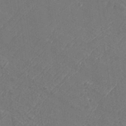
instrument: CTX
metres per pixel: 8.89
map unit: Aa
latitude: 33.7450
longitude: -134.1955
